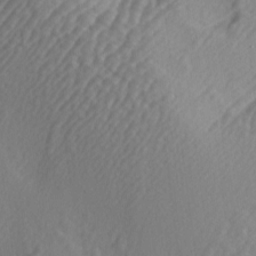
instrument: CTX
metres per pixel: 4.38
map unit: lAa
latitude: -5.1620
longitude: -123.3293
